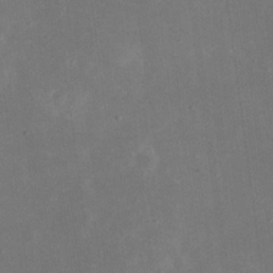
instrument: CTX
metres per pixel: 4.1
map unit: eHh
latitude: 18.9702
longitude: -71.0080
